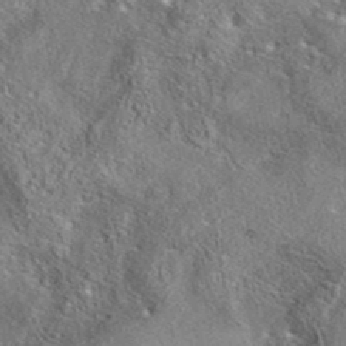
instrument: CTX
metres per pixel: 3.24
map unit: eAb
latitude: 37.6316
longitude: 112.6330
